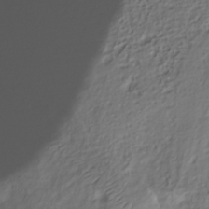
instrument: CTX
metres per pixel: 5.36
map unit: Hve
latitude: -29.2754
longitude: 94.5951
